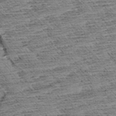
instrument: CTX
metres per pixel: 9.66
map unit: Aa
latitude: 8.5357
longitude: -138.7435
